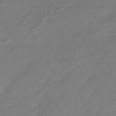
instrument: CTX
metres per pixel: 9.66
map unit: HNhu
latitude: -44.5385
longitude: 91.5022
